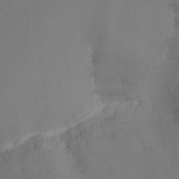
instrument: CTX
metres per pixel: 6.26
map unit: Nhu
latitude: -8.9164
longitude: -79.9528
